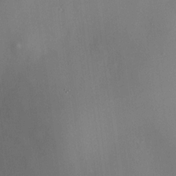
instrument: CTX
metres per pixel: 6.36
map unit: HNhu
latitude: 12.6491
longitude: 11.3888
